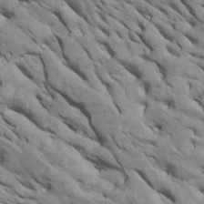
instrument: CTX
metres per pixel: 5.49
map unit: Htu
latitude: 1.1970
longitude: 145.8045
